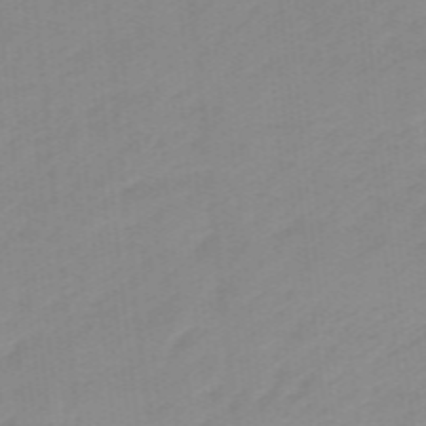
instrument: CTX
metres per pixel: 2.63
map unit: lHb
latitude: -48.1228
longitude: 83.5588
